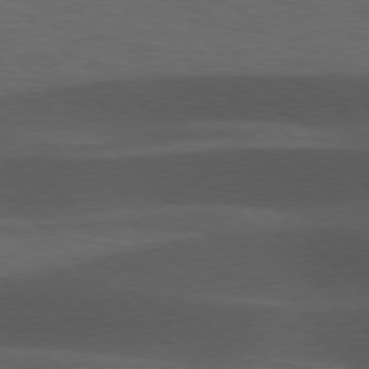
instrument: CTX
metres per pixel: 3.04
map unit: lApd
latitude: 77.1403
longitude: -60.3467
